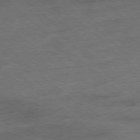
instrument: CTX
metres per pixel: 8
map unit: Hpe
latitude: -78.7085
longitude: -23.0458
